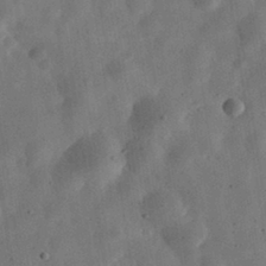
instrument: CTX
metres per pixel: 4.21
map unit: eHh
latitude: 31.7639
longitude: -75.9339
